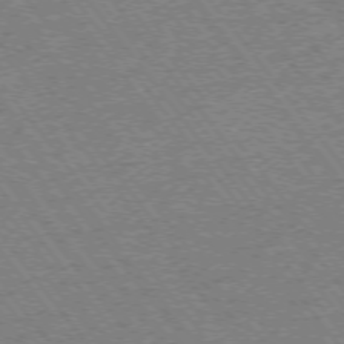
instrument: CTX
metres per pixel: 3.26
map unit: Ap
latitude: -75.5022
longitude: -87.7072
